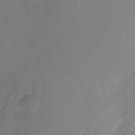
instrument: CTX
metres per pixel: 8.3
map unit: Nhu
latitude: -26.5006
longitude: -72.3657
